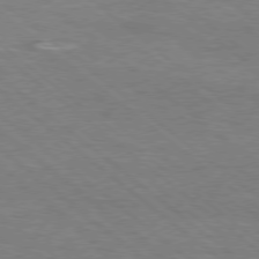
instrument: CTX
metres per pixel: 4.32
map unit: Hpe
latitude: -78.9352
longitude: 17.5588
